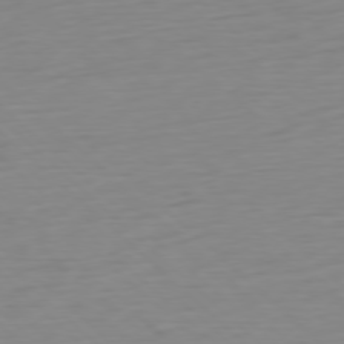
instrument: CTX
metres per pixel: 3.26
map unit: Ap
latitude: -77.7289
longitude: -77.8205
